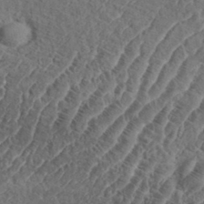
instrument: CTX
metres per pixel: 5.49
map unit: eHh
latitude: 37.0837
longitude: -136.2334
